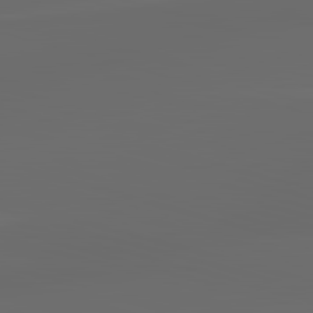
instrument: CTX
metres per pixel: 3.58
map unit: lApd
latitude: 83.3292
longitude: -133.8772
